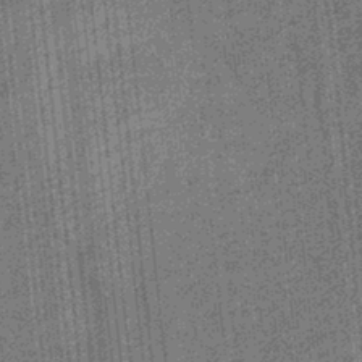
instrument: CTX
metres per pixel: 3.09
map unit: eHb
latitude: -31.8422
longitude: 73.6911
